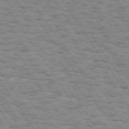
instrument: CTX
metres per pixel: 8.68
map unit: Hpe
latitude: 73.5183
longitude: -139.0647
